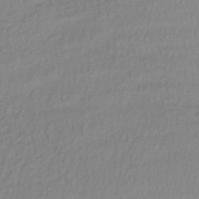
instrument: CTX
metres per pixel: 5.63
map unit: lHb
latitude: -39.4077
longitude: 71.3321
